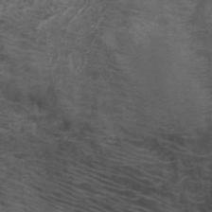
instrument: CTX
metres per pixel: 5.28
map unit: HNb
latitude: -45.9367
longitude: -45.4237
